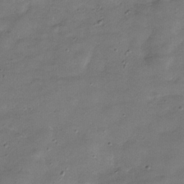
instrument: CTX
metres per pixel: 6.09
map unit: Hve
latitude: -30.9919
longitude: 95.9556
